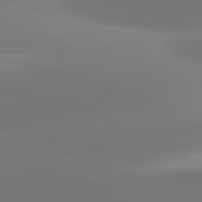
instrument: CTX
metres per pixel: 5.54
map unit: lApd
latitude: 81.6505
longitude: -161.4615
